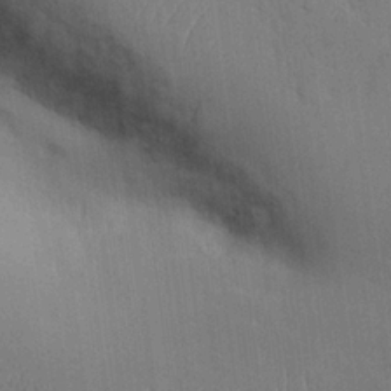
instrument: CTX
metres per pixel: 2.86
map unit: Hve
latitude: 19.8394
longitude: 150.9920
